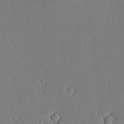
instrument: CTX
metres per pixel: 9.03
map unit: lAvf
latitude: 17.0081
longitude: -126.2334
